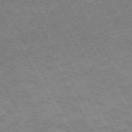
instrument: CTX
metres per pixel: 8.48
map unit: Hpe
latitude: -71.8989
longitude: 8.7841
